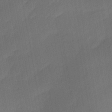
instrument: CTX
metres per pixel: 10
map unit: Ave
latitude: -0.3307
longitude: -113.8583
